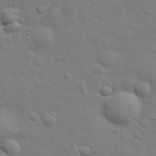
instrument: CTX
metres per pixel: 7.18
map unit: eHh
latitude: 29.5749
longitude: -75.5938
